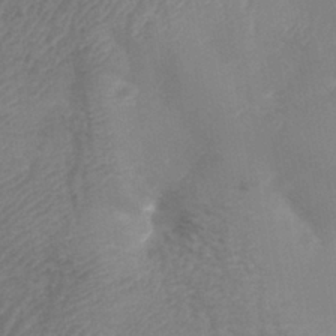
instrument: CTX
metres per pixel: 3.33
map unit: Nhe
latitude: -40.4062
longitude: -110.3656
